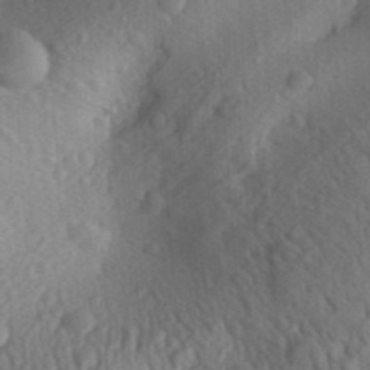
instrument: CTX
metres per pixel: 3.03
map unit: Aa
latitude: 30.1011
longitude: -138.6679
